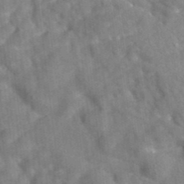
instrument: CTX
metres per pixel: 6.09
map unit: eAb
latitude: 34.7813
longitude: 109.7478
